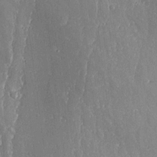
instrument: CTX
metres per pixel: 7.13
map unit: lHvf
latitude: 20.2523
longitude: -115.4426
